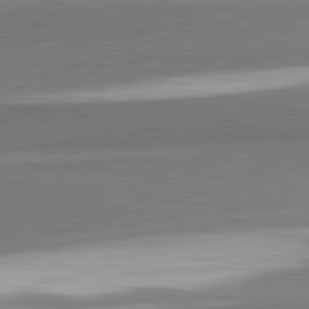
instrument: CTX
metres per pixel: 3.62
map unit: lApd
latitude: 82.1955
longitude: 161.0298
